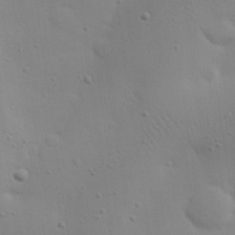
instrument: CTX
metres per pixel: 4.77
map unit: eHh
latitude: 24.9324
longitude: -69.8961
